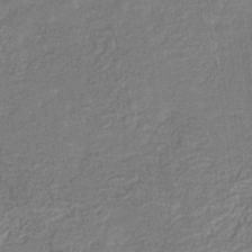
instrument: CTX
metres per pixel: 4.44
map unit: eHb
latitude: -32.3496
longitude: 74.3496
